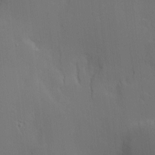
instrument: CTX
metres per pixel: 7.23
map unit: Nve
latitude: -7.9556
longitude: 175.5021
